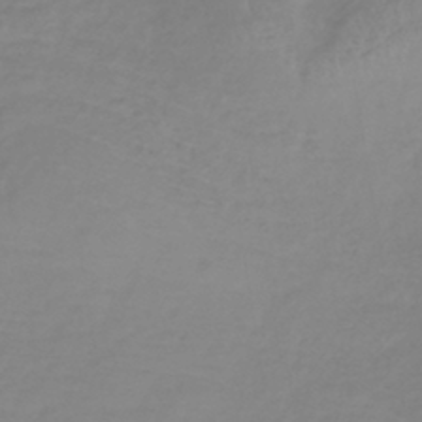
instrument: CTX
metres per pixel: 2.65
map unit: lHb
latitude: -40.6707
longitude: 72.3117
